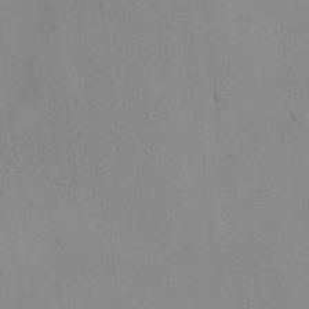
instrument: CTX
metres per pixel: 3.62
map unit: eHh
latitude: -6.7463
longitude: -80.4223
